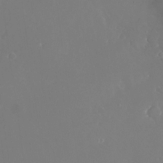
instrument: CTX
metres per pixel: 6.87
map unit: Nhu
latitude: -25.6533
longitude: -72.2145
